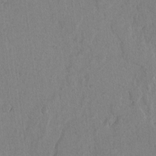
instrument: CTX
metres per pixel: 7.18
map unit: lAvf
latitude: -6.5007
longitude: -114.8568
